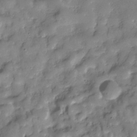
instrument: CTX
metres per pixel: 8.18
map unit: Hve
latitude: -30.8030
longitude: 95.0864
